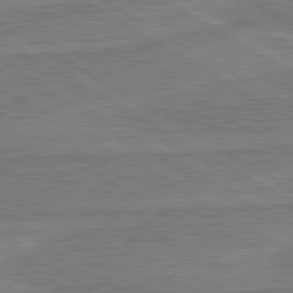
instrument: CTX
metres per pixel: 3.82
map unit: lApd
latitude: 80.4223
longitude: -175.7450
